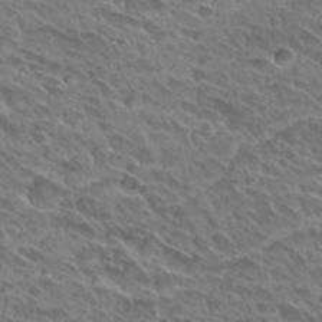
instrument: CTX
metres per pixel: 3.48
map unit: Hto
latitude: 29.0647
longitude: -39.1781
